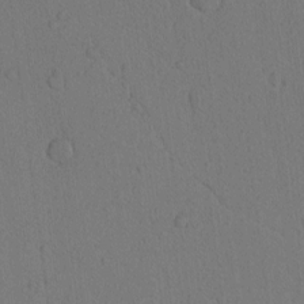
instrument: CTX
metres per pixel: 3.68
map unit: Nhu
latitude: -6.2550
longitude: -153.2915
